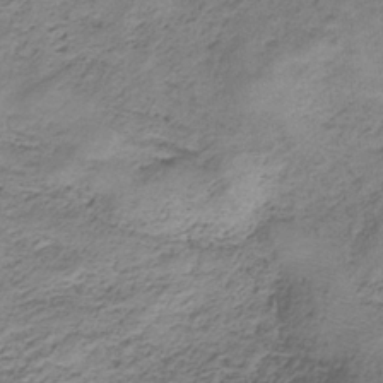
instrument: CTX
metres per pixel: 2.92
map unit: HNb
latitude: -34.2928
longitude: 58.4062
